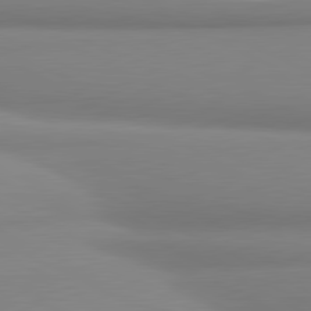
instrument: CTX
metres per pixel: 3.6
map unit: lApd
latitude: 81.0836
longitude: 177.0864
